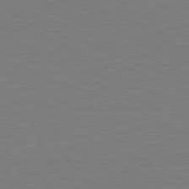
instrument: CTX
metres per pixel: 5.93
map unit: Hpe
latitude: -81.7100
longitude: 9.3698
